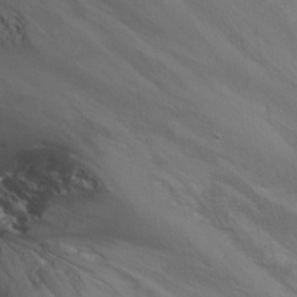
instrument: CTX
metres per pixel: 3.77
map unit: Nhu
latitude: -6.0472
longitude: -49.6694
